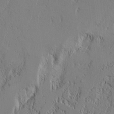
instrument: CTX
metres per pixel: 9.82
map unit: lAvf
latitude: 7.8772
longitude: 166.2550
